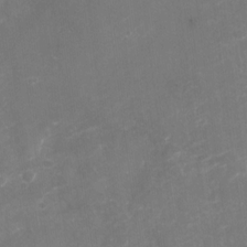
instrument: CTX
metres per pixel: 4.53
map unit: Nhu
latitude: -29.0675
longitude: -64.4412
